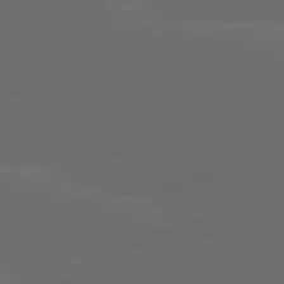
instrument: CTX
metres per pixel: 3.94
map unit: lApd
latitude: 80.1767
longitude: -91.1781
